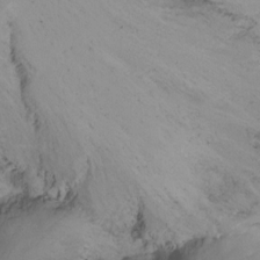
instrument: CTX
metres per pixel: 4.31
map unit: Ht
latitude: -15.5399
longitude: -49.6316
